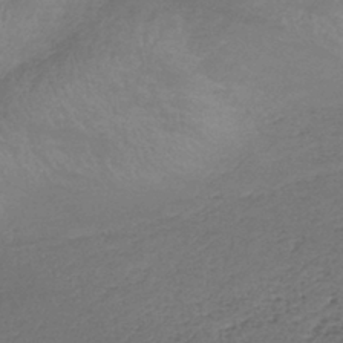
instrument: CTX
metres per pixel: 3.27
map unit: lHb
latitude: -39.9178
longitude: 75.6344
